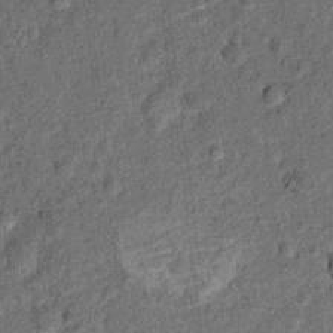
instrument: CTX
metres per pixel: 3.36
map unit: Ht
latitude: 9.1970
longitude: -38.5735
